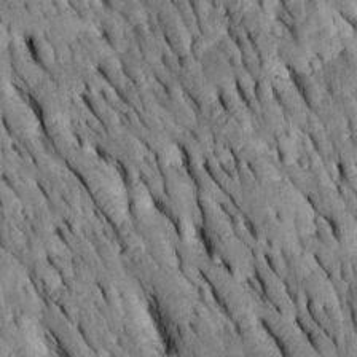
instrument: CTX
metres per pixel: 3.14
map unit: Htu
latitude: -2.7463
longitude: 150.5951
